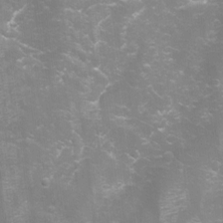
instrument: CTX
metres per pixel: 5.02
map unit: Aa
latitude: -8.8219
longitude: -72.1767
